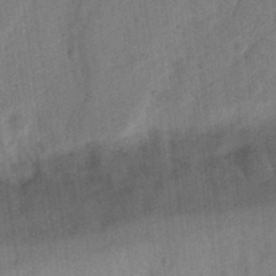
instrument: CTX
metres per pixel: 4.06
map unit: Ht
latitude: 11.9717
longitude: -74.8191
